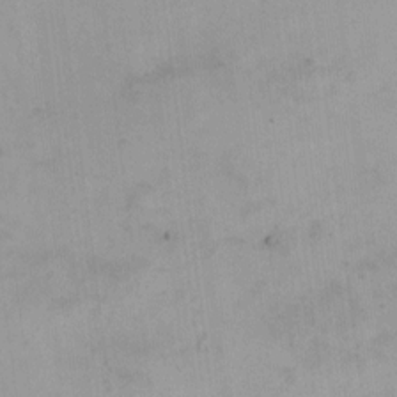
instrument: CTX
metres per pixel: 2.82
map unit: HNhu
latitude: 5.7072
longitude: 3.6532
